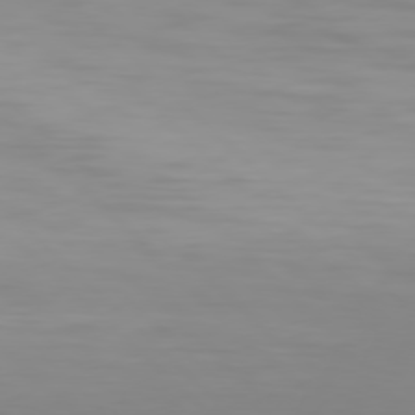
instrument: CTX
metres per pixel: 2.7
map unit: Hpe
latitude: 77.5560
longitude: -124.1200
